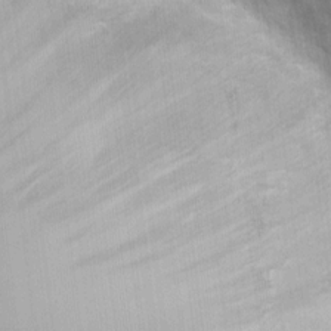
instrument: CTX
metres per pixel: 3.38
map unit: Nhu
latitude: 1.9339
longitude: -16.6490
